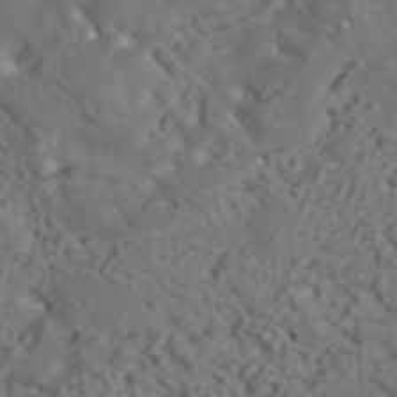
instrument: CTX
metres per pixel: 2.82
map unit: ANa
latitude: 41.2725
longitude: 54.1984
